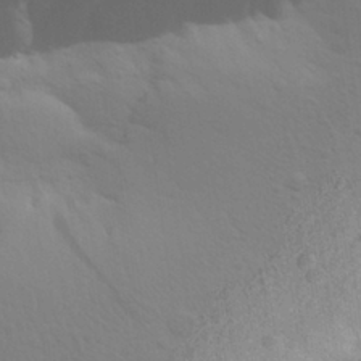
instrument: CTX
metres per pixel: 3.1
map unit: Aa
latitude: 28.1011
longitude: -144.2522
